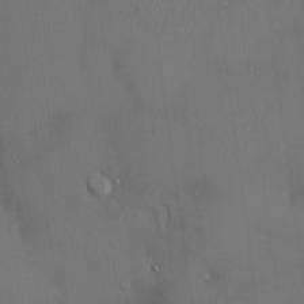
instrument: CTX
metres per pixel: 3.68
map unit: Hve
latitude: -11.4077
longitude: 174.0283
